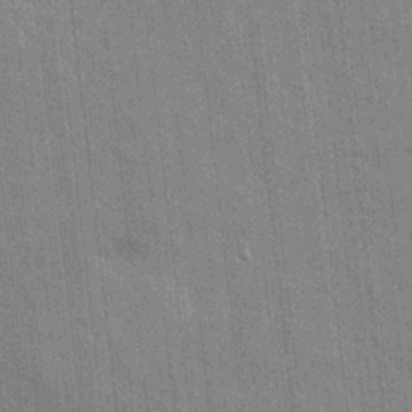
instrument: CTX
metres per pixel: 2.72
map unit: eHh
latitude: 5.1970
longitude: -74.4412
